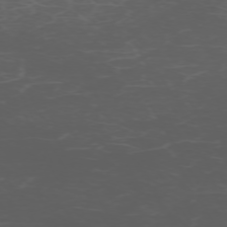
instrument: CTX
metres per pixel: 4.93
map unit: Hpe
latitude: -72.5196
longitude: 8.7085
